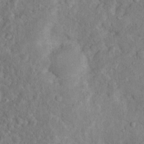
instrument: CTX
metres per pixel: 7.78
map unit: Nhu
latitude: 15.8584
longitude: -30.8569
